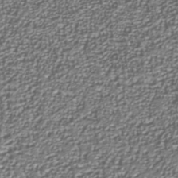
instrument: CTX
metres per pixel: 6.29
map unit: Nhu
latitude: -38.5007
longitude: -82.6868
